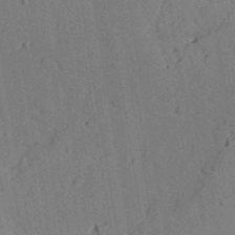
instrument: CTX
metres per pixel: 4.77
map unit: lAvf
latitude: 26.6302
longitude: -109.4804
